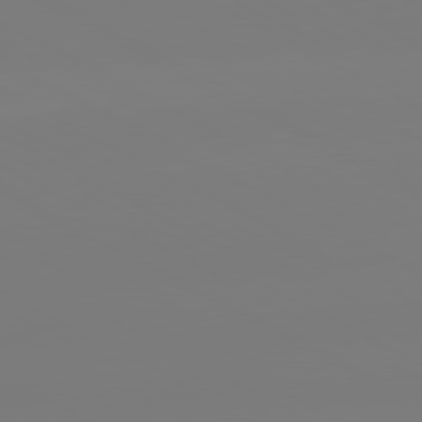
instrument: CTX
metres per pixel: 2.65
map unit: lApd
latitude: 80.3278
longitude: -148.2145
